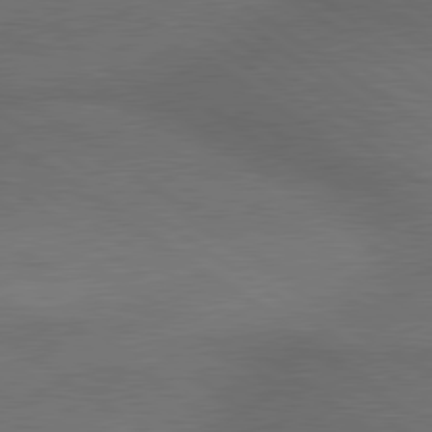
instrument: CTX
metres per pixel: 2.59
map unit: lApd
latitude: 79.8773
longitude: -176.8947
